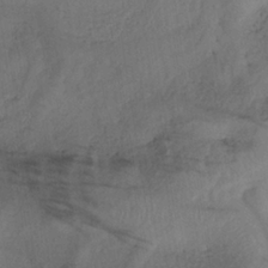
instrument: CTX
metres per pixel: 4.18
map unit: lHb
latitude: -34.8030
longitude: 66.8975
